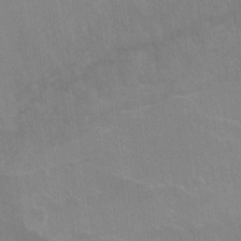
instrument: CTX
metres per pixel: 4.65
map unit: Ht
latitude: -9.4076
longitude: -38.9136
